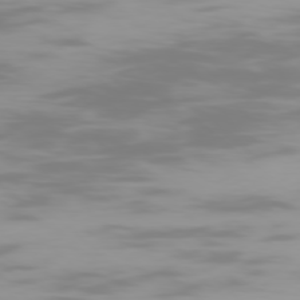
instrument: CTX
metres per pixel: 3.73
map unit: Ap
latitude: -79.0108
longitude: -72.1767
